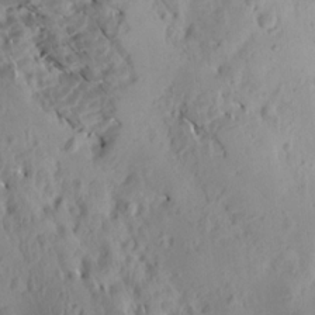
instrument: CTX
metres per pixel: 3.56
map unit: Aa
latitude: 13.5182
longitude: -141.1403
